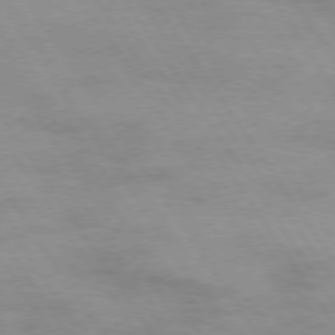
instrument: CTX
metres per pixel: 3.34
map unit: Hpe
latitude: 73.9906
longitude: -142.4601
